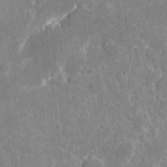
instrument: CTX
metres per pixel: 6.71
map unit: eHh
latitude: 5.0080
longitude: -67.7827
